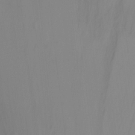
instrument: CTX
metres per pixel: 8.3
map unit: Ht
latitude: -2.5006
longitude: -24.2144
